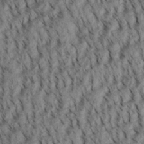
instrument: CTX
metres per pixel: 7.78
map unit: Aa
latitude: 30.4979
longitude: -138.2522
